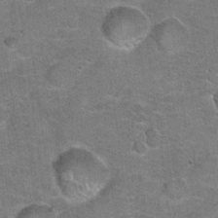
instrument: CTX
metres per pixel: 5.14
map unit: Hto
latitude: 20.3656
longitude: -48.9514
